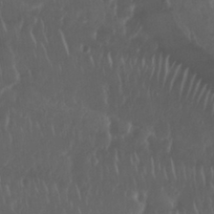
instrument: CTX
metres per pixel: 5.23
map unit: Nhu
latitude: 29.5560
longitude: -57.0836
